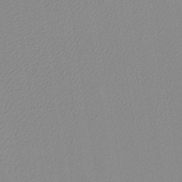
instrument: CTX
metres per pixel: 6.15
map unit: lHb
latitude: -40.5196
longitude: 64.0661
